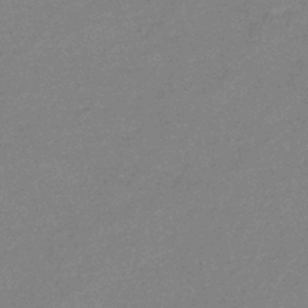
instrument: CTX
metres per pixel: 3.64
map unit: eHb
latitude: -37.1998
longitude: 76.9353
